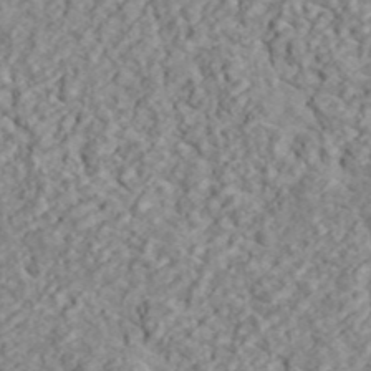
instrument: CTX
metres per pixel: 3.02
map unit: ANa
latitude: 45.1781
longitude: 23.5966
